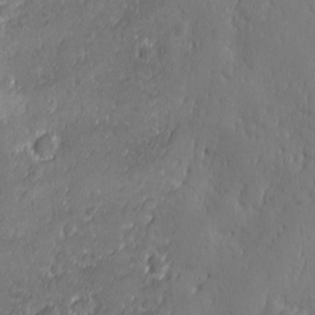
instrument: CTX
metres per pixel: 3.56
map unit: Ave
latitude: -10.6519
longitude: -121.4238
